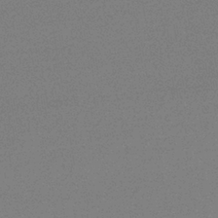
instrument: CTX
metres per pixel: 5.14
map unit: HNb
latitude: -34.5574
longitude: 52.8408
